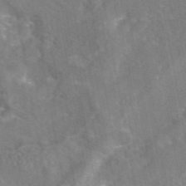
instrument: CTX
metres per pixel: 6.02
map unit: eAb
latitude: 45.5182
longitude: 108.2739
